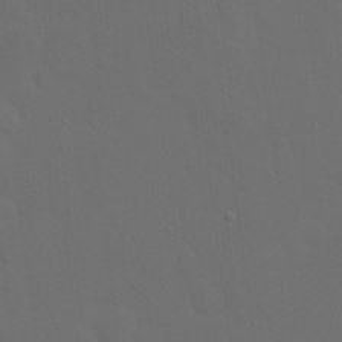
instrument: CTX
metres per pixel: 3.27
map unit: eHh
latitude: 19.1214
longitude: -66.1199
